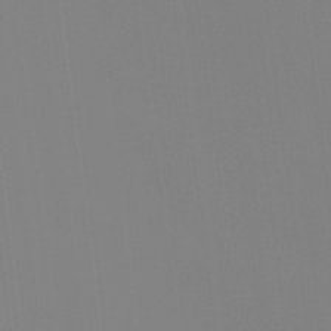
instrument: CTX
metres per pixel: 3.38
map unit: Htu
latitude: -14.5385
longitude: -47.9717
